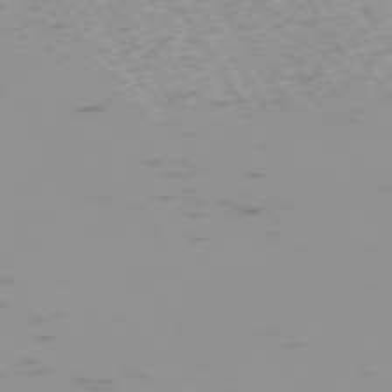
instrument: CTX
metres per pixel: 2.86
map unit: Hpe
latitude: -73.8233
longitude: 7.7855
